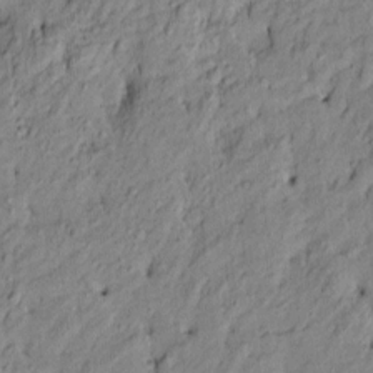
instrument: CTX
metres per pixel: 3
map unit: Htu
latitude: -9.7666
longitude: 177.0298
